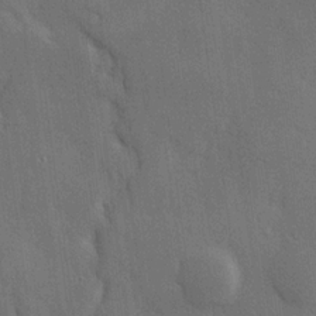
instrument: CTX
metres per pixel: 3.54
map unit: Hve
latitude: 19.3481
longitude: 150.8975
